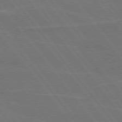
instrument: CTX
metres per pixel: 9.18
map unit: lApd
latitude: 75.3104
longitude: -67.8016
